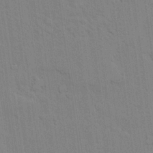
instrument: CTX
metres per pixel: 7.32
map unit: lAvf
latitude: 24.3845
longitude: -111.4993
